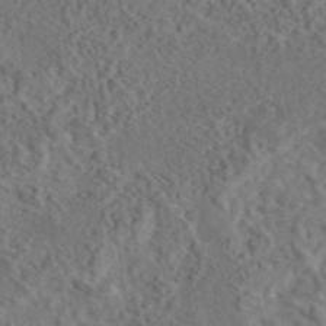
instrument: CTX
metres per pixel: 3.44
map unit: eAb
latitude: 43.3860
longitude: 114.7652
